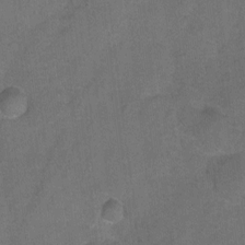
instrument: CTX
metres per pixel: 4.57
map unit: Hto
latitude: 3.2348
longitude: -32.9325
